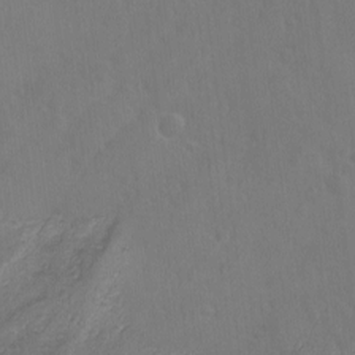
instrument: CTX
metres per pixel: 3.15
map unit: lAvf
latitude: -8.2739
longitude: -119.6127
